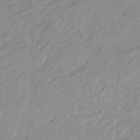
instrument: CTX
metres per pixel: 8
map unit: HNhu
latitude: -44.5574
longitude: 95.1809
